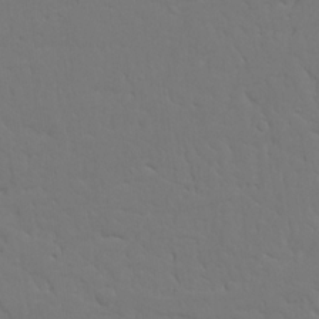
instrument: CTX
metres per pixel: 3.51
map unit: Nhu
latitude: 20.1200
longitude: -73.6505
